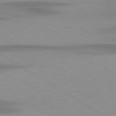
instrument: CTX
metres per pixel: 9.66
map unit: lApd
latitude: 79.5560
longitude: -124.1577
